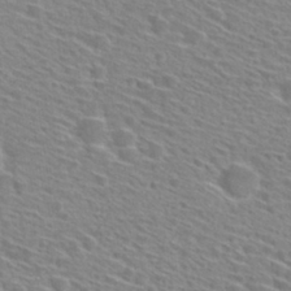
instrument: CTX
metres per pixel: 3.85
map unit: Hto
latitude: 28.8380
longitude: -46.8758
